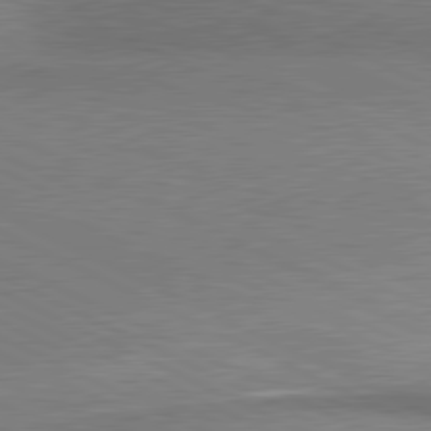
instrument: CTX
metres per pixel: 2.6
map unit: lApd
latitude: 80.9136
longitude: 164.2740
